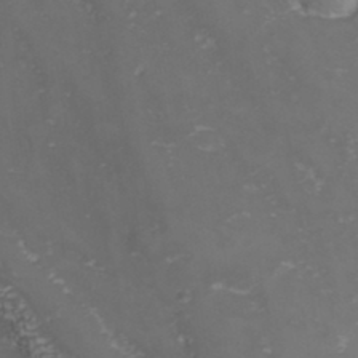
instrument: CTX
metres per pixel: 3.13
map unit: Hve
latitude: 33.1781
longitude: 149.1809
